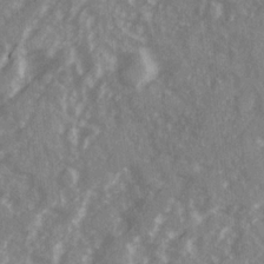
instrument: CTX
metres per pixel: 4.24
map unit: Ave
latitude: 20.3468
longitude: -130.8947
